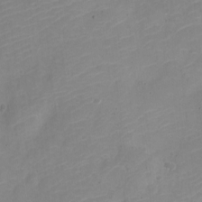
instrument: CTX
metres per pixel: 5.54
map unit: Nve
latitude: -21.5588
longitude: 106.1795
